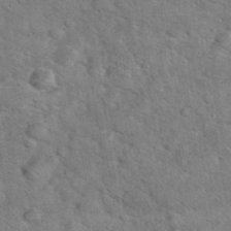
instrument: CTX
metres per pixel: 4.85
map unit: eHh
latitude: 37.4238
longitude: -65.5560
